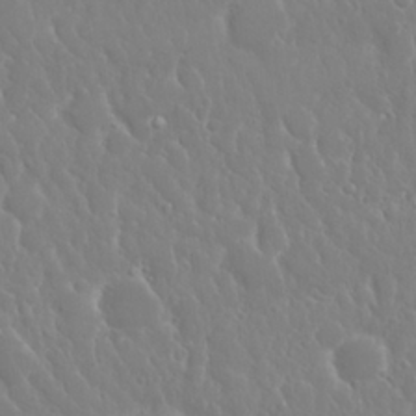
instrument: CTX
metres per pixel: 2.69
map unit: Nhu
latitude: 24.7246
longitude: -61.4048
